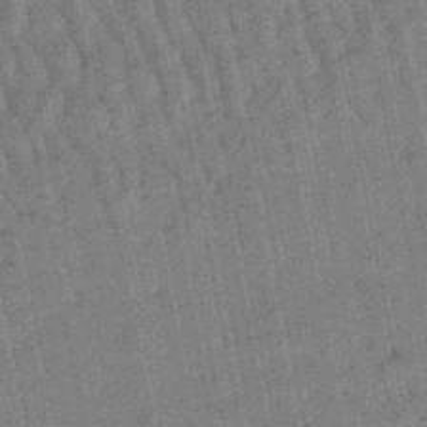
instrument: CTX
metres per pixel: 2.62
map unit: lHb
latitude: -47.8044
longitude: 78.0661
